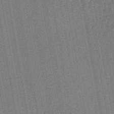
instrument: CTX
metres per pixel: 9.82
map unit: lHb
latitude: -44.5007
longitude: 65.3888
